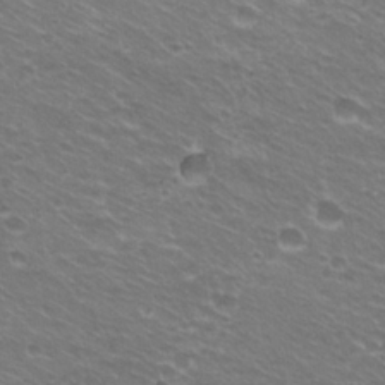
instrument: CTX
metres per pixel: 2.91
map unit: Hto
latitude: 22.1389
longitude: -32.7624
